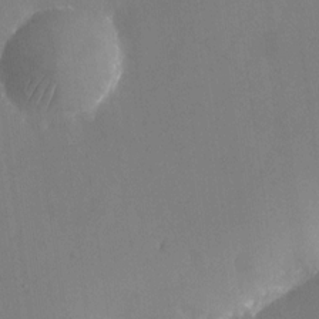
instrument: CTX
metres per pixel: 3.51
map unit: Nhu
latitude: -25.3887
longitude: -70.7246
